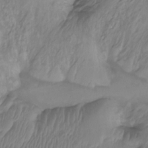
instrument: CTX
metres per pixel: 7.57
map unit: Htu
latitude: -14.5385
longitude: -45.7449
